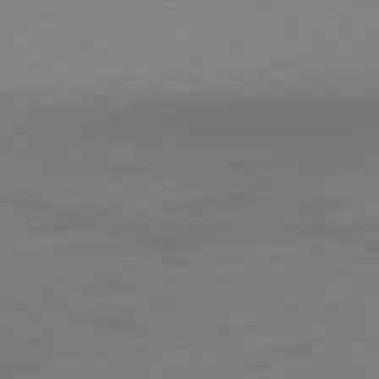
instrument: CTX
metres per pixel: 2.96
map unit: Ap
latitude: -78.5195
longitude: -75.4426
